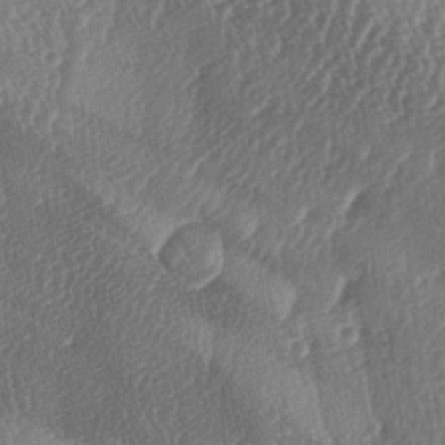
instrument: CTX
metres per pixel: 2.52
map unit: lAa
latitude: -5.5777
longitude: -130.0444
